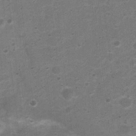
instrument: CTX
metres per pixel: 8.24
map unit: Nhu
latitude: 4.1389
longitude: -25.9528
